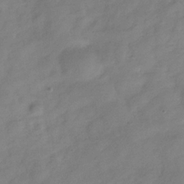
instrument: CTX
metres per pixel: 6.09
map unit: Hve
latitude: -32.3684
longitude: 89.8800
